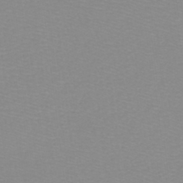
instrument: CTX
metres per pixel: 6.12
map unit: lHb
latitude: -44.2928
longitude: 53.3509
